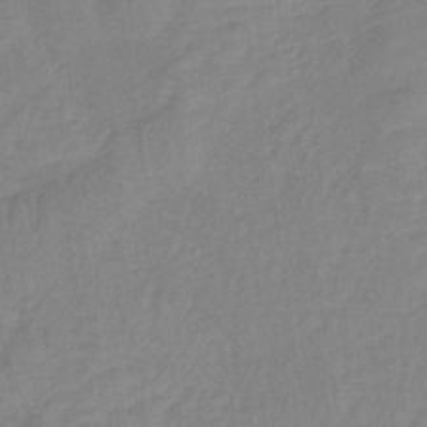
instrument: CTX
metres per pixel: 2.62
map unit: lHb
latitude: -35.2943
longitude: 72.7841
